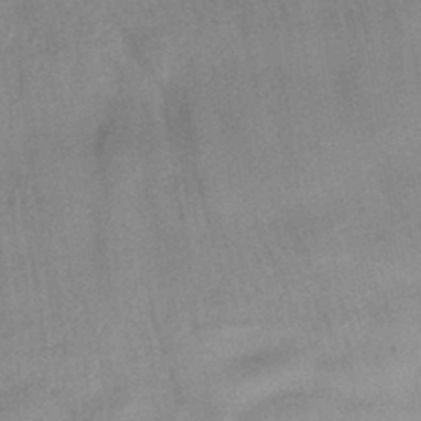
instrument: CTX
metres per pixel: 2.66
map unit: eHb
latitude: -41.6344
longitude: 82.6329
